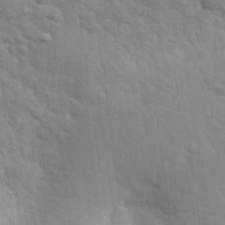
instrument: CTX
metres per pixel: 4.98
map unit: eHh
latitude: 24.3089
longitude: -79.2915
